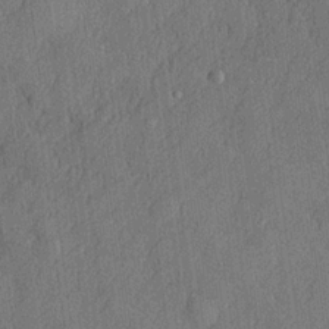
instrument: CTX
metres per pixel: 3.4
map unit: lHvf
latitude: 22.4223
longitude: 143.0297
